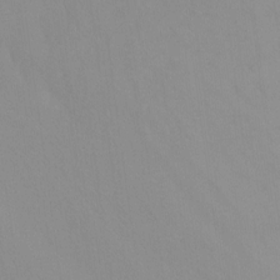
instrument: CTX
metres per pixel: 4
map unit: Nhu
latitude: -13.6533
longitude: -60.3278
